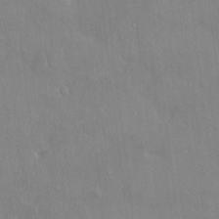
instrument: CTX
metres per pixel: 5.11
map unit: HNhu
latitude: 6.1578
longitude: 0.9164
